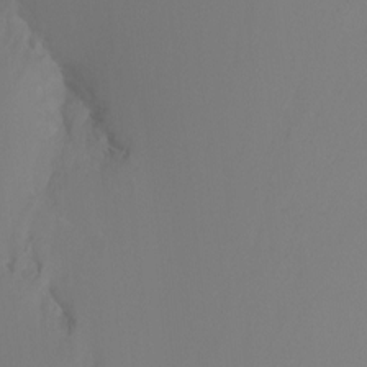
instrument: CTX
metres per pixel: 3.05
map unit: Nhu
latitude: -14.9731
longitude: -52.8758
